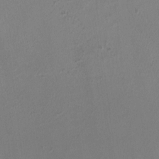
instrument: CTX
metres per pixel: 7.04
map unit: HNhu
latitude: -3.1998
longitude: -3.1592
